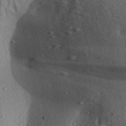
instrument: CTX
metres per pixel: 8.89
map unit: Aa
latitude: 30.9703
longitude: -136.7813
